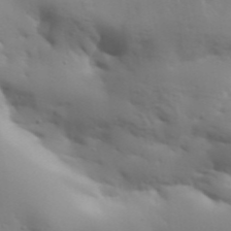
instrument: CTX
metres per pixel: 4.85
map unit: Aa
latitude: 33.1970
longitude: -143.9717
